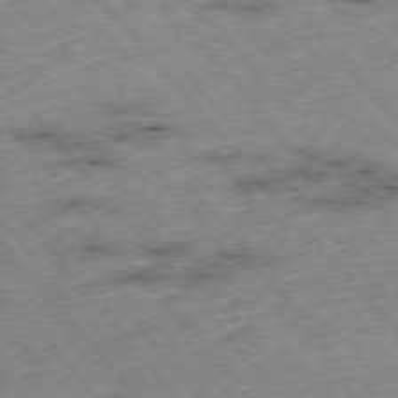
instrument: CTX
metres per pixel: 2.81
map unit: Hpe
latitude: -75.9556
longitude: -17.9717
